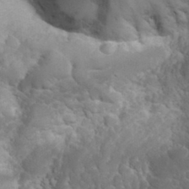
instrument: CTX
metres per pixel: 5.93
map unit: eHh
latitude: 32.4412
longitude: -62.5168
